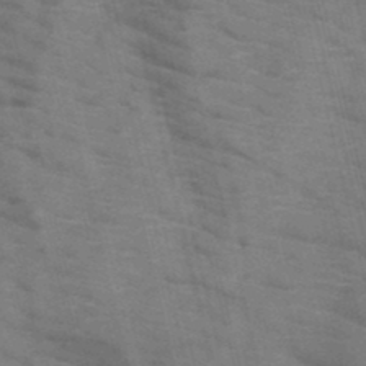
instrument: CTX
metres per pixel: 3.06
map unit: HNb
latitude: -47.4265
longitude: -47.9906
